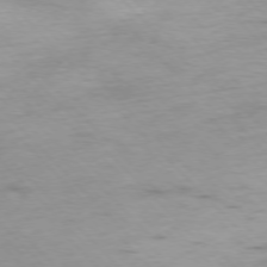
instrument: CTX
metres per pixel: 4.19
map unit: Ap
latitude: -76.7463
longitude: -65.3104
